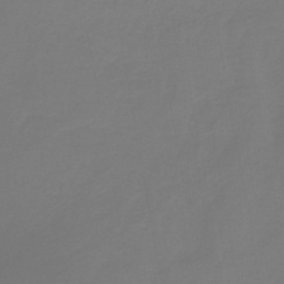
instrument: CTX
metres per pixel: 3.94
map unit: lHb
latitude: -42.5195
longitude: 63.8044
